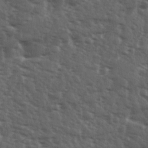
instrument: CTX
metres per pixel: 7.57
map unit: Ave
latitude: 11.4049
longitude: -103.6883
